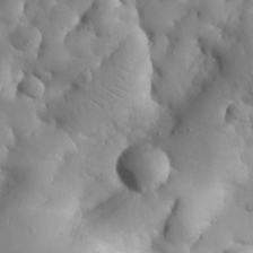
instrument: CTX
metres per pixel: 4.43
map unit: Nhu
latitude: 26.3089
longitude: -72.4223
